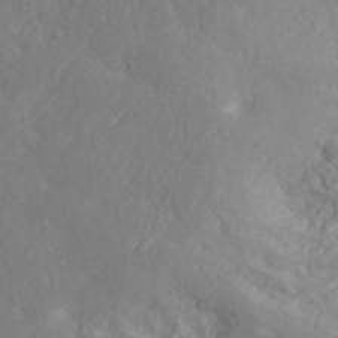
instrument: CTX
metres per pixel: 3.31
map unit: ANa
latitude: 43.8394
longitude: 44.8975
